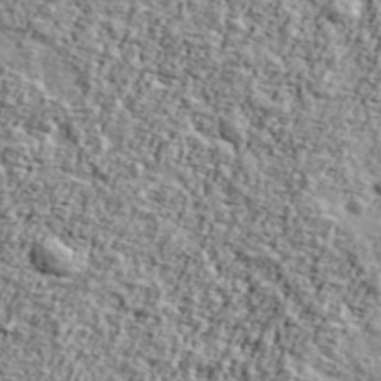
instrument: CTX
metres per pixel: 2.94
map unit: Ave
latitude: 43.1781
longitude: -110.8947
